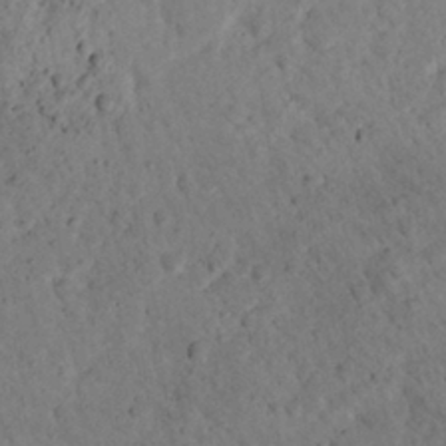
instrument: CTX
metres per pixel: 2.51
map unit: lHvf
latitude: 14.5357
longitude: 178.8219
